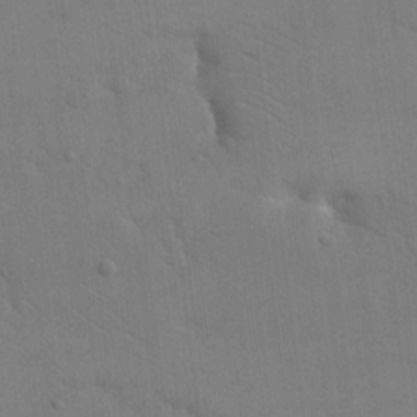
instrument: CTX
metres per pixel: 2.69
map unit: eHh
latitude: 17.3860
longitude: -67.0647
